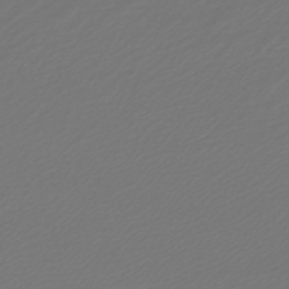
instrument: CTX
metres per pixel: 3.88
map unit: lHb
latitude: -46.8786
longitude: 59.6910
